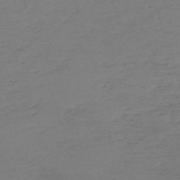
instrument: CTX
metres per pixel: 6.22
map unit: eHh
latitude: -62.3684
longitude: 51.4832
